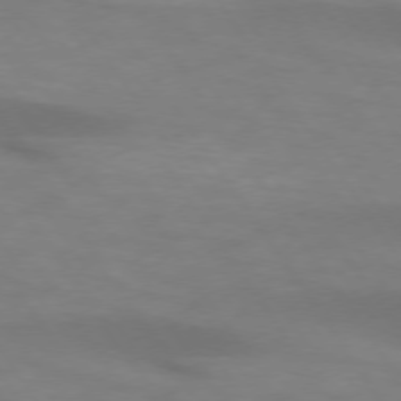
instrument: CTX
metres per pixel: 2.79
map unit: lApd
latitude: 74.0822
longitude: -51.0269
